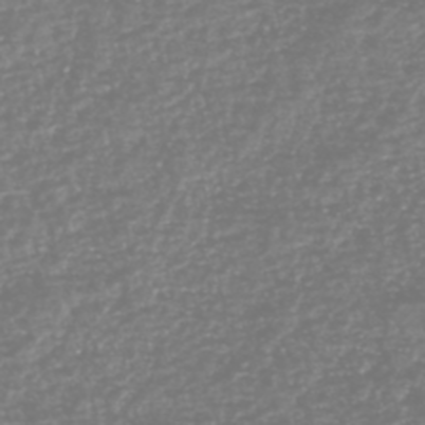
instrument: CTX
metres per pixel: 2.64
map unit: HNhu
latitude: -46.8786
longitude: 28.7841
